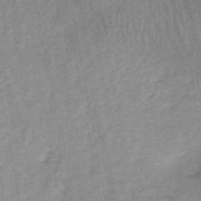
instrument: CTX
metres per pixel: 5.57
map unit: HNb
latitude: -46.2361
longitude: -37.2537
